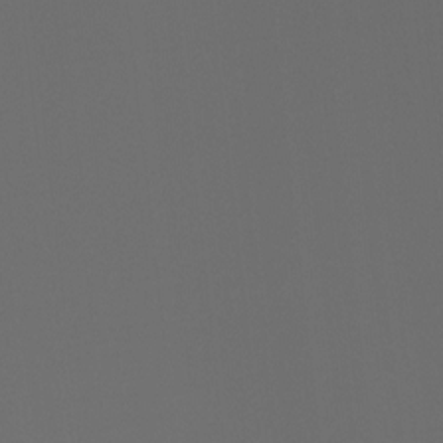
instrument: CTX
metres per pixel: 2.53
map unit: Hto
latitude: -7.8800
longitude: -48.7057
